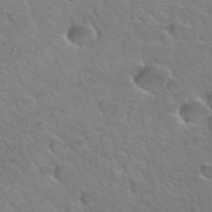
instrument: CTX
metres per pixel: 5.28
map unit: Hto
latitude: 34.9324
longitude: -47.1781
